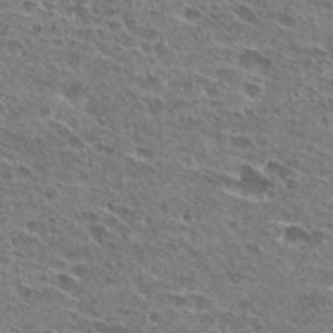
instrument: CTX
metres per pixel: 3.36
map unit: Hto
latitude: 27.1781
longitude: -43.7450
